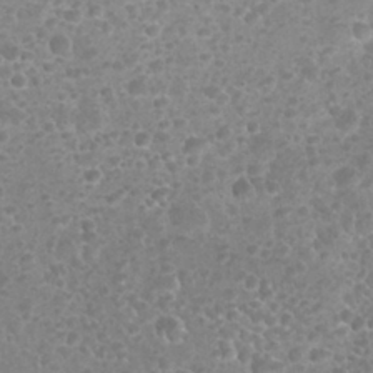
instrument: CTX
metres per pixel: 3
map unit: Nhu
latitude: 25.9150
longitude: -52.2712
